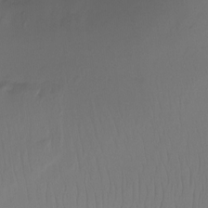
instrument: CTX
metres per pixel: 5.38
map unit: Ht
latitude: -15.3321
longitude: -49.2348
